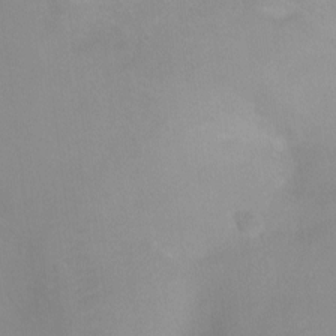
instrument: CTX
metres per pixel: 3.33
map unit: Ht
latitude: -8.4440
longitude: -33.8394
